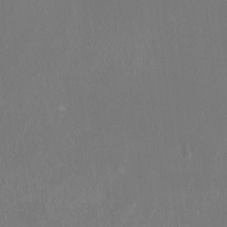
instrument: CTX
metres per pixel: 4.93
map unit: HNhu
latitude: -0.1039
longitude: 4.6518
